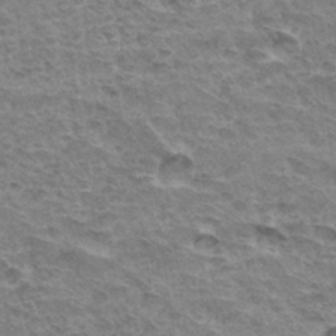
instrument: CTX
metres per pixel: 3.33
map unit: Hto
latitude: 33.4426
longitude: -44.5546
